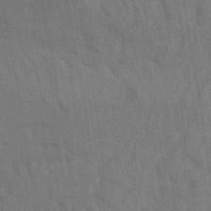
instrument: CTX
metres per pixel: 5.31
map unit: Aa
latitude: 30.9325
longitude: -139.0458
